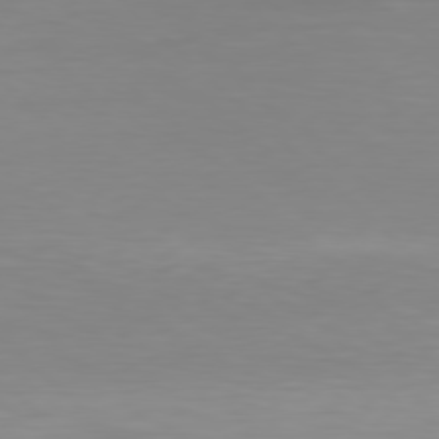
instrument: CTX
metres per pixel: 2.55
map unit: Hpe
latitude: 78.0444
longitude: -132.4034
